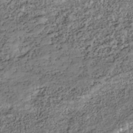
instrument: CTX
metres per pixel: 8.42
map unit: HNhu
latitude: -36.4062
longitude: 33.6344
